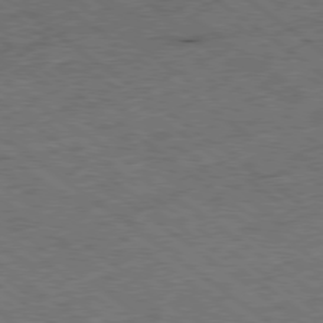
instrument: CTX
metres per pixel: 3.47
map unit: Ap
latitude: -79.3131
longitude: -52.7435
